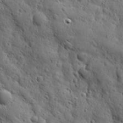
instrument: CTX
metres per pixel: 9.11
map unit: Ave
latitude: 12.2523
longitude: -105.2915
